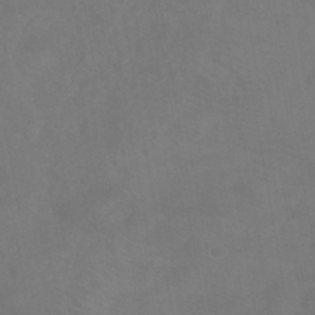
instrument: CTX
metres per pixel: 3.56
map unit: eHb
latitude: -43.6154
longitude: 87.7289
